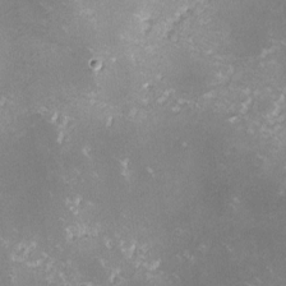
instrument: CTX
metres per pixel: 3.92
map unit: lHvf
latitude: -13.0675
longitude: -101.1403
